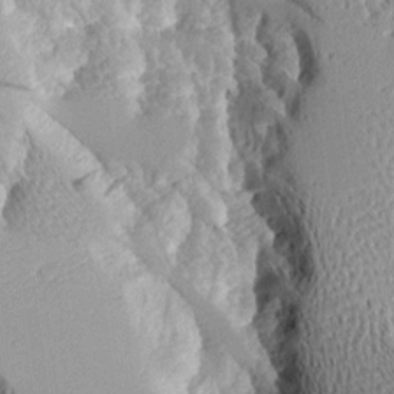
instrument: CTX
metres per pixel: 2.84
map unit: Aa
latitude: 10.4412
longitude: -127.5749
